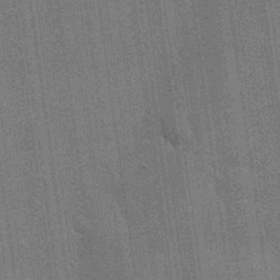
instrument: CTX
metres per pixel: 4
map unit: Nhu
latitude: 28.8191
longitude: -68.2523
